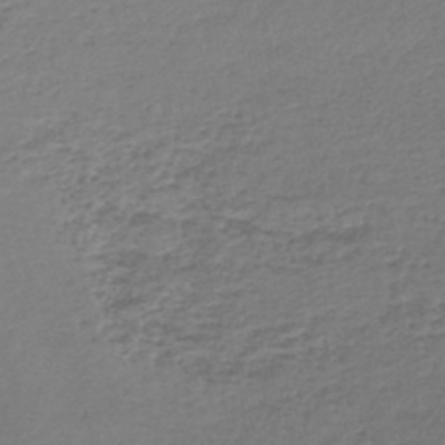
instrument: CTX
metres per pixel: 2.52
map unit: lHb
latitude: -44.9920
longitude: 58.8407
